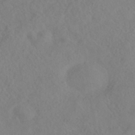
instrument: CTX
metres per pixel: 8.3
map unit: HNhu
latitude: -40.3117
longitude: 104.5762
